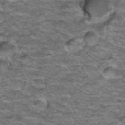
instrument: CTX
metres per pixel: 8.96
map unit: Hto
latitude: 38.1389
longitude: -43.6505
